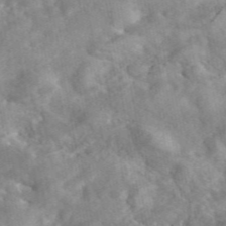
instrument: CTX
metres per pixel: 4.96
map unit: eAb
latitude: 45.8772
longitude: 127.9556
